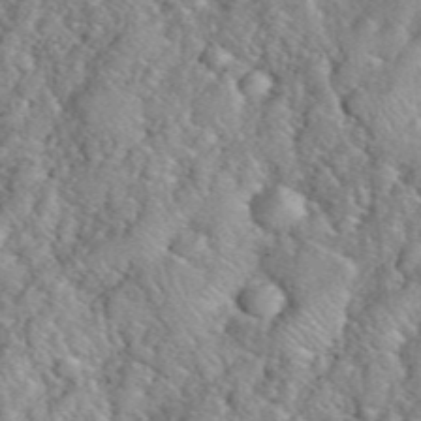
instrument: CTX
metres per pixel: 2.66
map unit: eHh
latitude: 39.7638
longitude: -59.0081
